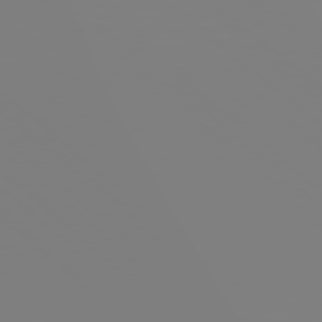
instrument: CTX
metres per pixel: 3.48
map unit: Hpe
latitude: 77.9717
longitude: -142.3467
